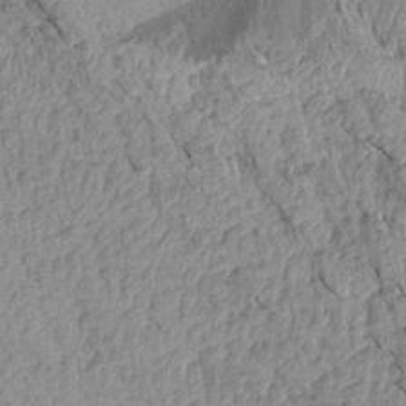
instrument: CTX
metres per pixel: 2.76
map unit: Aa
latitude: 15.5560
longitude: -146.6680
